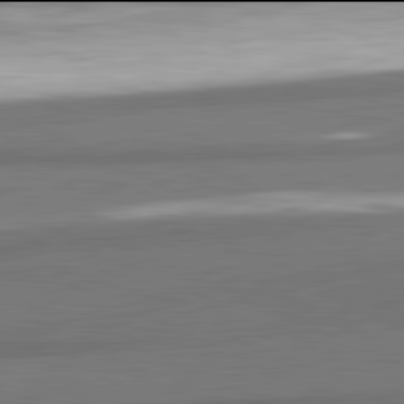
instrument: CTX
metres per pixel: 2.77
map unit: lApd
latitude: 81.9906
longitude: 174.9919
